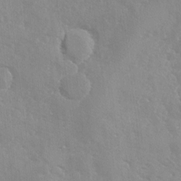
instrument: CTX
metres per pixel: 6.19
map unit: Ave
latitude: -8.9542
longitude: -117.5749
